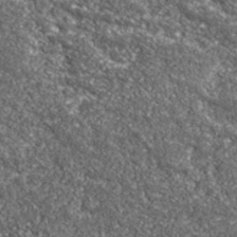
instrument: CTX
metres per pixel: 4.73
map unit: eHh
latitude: 42.8380
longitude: -90.6302
